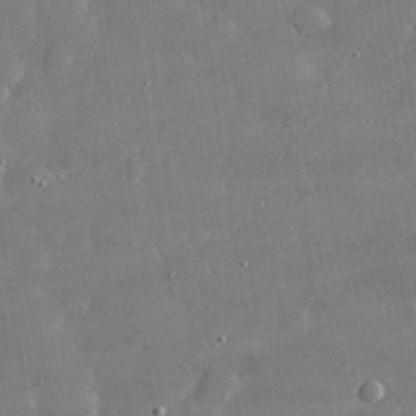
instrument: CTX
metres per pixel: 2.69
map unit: lHvf
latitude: 30.8191
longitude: -93.6882
